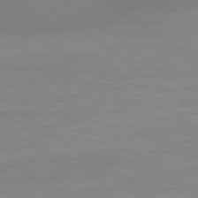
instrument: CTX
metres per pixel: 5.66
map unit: Hpe
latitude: 78.7247
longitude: -150.9324
